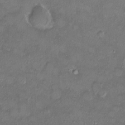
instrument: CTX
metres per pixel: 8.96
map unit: HNhu
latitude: 4.1200
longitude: 7.1053
